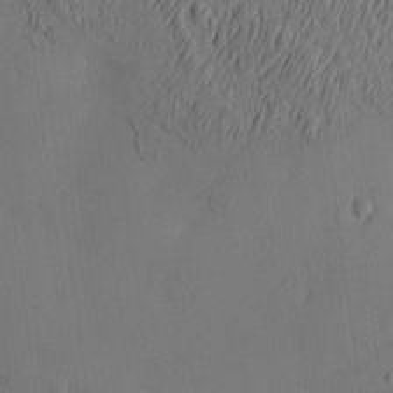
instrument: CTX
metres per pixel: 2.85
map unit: eHh
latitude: -3.3320
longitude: 16.8975
